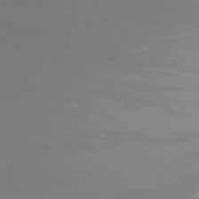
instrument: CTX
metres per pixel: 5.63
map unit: Nhu
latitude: -7.3887
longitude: -72.3846
